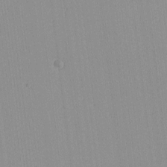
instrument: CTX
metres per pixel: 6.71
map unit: lHvf
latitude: -13.5210
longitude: -103.1781
